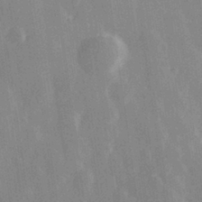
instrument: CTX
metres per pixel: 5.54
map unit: Hve
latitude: 28.3656
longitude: 147.3320
